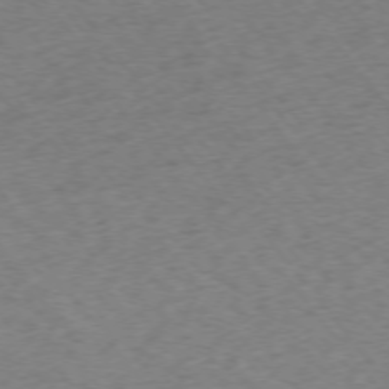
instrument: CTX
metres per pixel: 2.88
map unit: Ap
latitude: -75.0109
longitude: -72.4223
